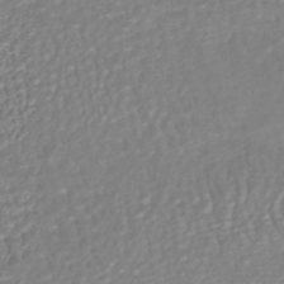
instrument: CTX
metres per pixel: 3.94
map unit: HNhu
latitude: -46.5573
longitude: 103.3888
